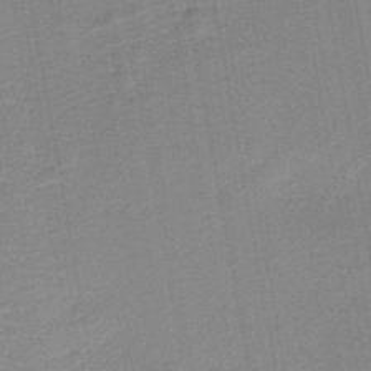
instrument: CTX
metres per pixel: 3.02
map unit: HNb
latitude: -44.0661
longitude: 52.1416
